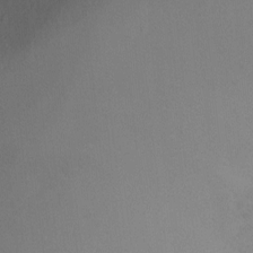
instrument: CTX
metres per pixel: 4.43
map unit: Ht
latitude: -11.2754
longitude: -34.3656
